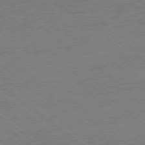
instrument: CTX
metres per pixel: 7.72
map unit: Hpe
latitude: -78.9919
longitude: -15.9528
